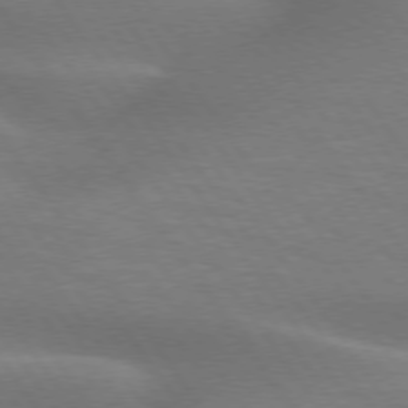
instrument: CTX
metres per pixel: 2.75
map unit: lApd
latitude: 75.1781
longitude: -59.2537
